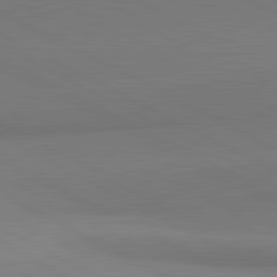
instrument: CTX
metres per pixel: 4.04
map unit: lApd
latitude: 81.5182
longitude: 151.6533
